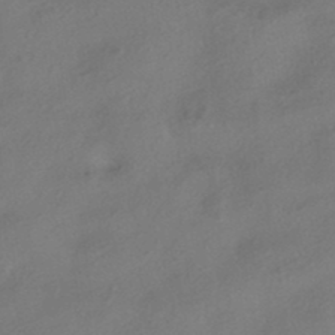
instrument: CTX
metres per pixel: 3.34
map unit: HNhu
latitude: -41.6722
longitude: 103.0675
